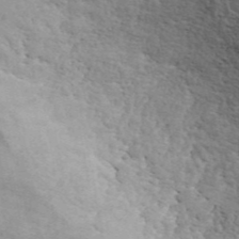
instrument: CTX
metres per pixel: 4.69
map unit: ANa
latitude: 42.4601
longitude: 50.9730
